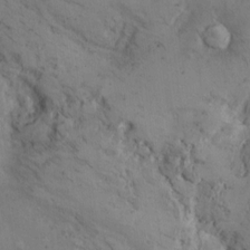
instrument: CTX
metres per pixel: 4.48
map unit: Hto
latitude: 11.5560
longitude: -58.6680
